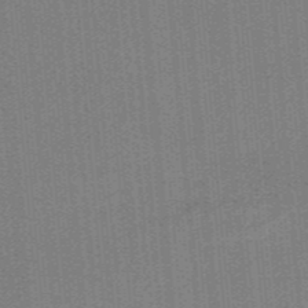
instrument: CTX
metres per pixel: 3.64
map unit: HNb
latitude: -39.0109
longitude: 54.3117
